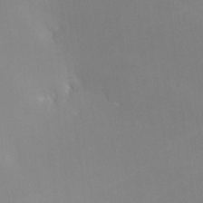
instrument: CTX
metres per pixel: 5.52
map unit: lHvf
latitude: -12.1606
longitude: -102.0255
